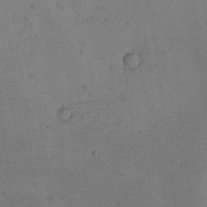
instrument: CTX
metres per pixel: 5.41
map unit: eHh
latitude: -2.5384
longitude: -73.7828
